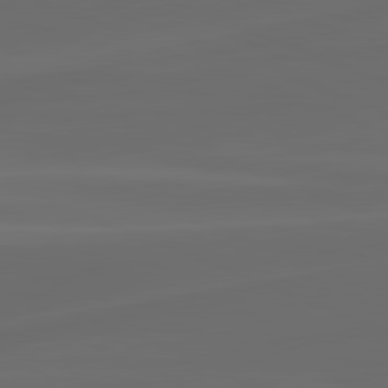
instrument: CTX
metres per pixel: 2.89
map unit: lApd
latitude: 81.1970
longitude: -83.5749
